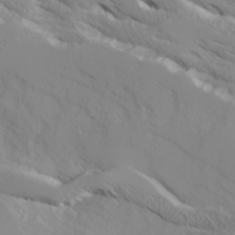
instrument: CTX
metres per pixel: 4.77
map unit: Ave
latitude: 17.2726
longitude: -129.3104
